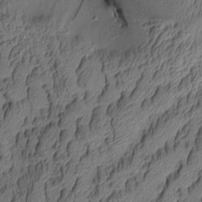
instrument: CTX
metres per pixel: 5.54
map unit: Aa
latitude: 8.4034
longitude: -128.4979
